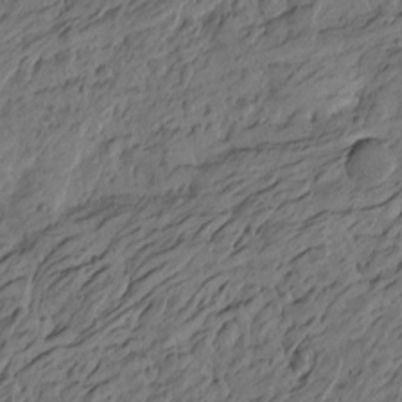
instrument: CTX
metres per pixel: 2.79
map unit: Htu
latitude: -6.1794
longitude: -179.4616
